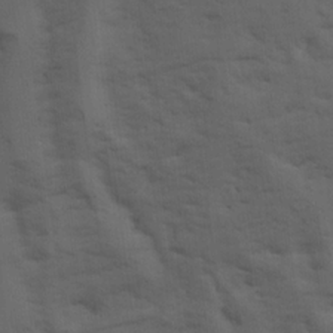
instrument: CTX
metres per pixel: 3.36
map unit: Ave
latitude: 17.7072
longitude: -129.0647
